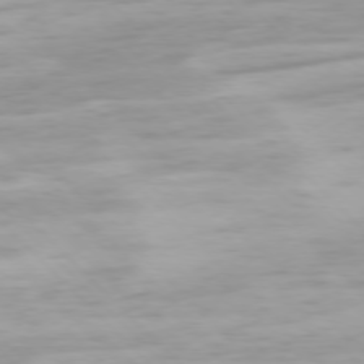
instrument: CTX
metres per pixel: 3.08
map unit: Ap
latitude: -77.1998
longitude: -78.7247
